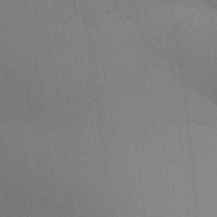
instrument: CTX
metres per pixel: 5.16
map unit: Aa
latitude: 32.5735
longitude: -143.2348
